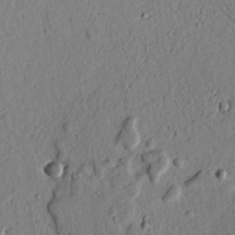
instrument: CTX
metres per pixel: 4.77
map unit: Ave
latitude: 9.8961
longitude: -101.7450
